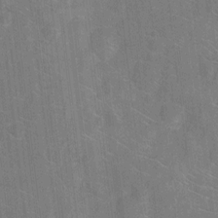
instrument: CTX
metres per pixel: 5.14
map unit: Ht
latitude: -9.5399
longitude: -36.1767
